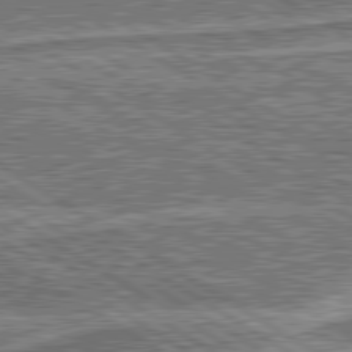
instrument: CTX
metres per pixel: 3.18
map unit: lApd
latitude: 80.5357
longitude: 173.1998
